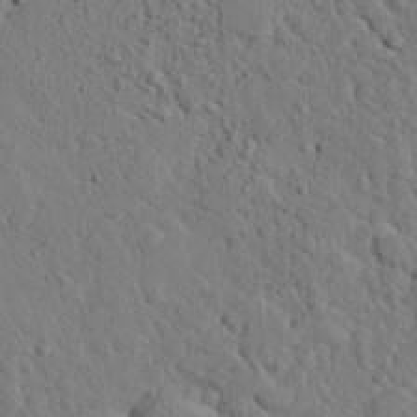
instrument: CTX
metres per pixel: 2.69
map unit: eHh
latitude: 24.8380
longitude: -80.5924
